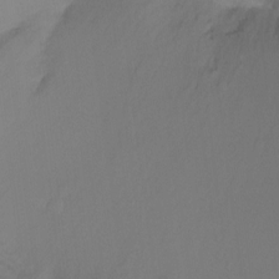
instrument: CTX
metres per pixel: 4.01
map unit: Ht
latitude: -6.9541
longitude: -34.5545
